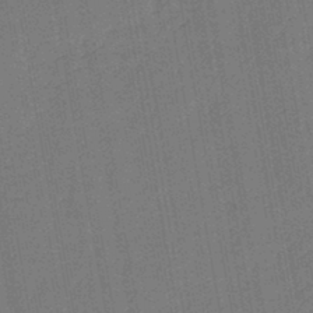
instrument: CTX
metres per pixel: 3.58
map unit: lHb
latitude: -43.2187
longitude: 63.1431
